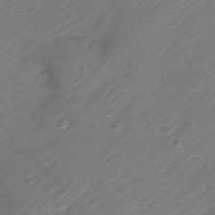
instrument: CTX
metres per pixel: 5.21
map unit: Nve
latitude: -20.7463
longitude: 107.0298
